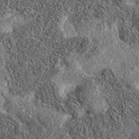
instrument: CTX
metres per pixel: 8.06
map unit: eAb
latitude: 36.1578
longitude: 108.9731
